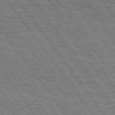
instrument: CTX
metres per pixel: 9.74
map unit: Hpe
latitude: 75.1214
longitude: -152.2712
